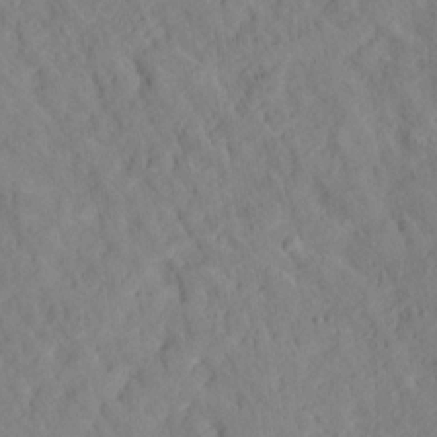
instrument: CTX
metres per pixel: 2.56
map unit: Hto
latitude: 14.8758
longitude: -36.3845
